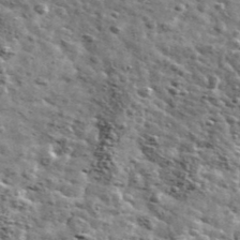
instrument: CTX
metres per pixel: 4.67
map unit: Ave
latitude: 41.5371
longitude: -107.9528
